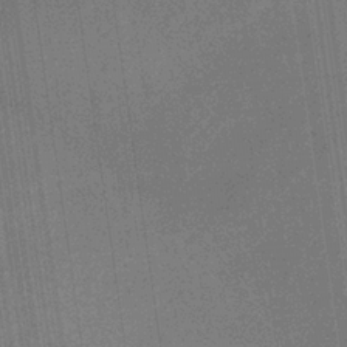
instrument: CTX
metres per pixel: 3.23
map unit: HNb
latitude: -32.8975
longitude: 57.0486
